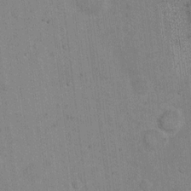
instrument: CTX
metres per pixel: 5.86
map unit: Hto
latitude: 12.6869
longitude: -35.9906
